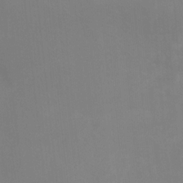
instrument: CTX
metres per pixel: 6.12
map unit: Ht
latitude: -12.0472
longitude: -48.3845
